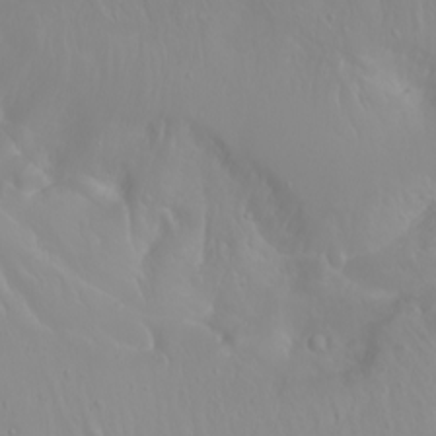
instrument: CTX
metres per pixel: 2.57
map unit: Htu
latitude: -4.3873
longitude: -89.2348
